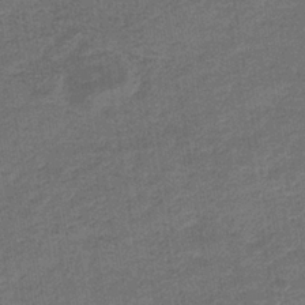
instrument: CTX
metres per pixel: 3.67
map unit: eHb
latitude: -36.0472
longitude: 77.8611
